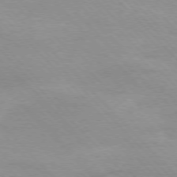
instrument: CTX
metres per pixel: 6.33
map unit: Ap
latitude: -76.9731
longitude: -87.5560
